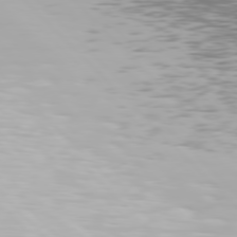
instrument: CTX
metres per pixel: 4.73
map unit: Hpe
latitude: 76.9702
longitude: -164.0633
